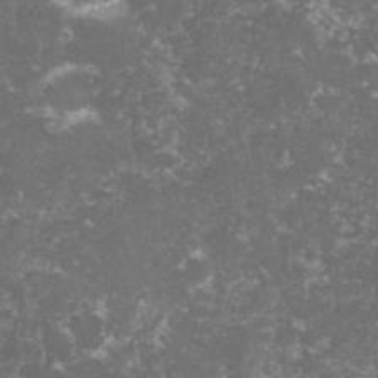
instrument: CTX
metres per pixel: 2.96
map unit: lHvf
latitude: -15.1809
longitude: -99.5371
